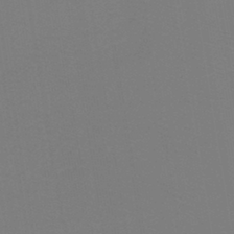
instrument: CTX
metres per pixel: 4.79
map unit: lHb
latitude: -41.1242
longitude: 52.6518
